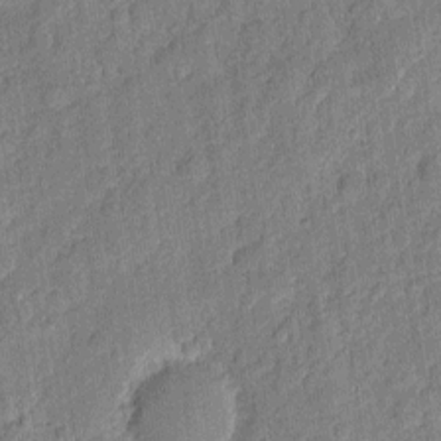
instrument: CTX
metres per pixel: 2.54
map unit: eHh
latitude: 6.6679
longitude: -75.6316
